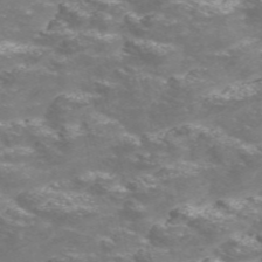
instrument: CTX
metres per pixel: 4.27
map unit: Nve
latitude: -56.5951
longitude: 52.6896
